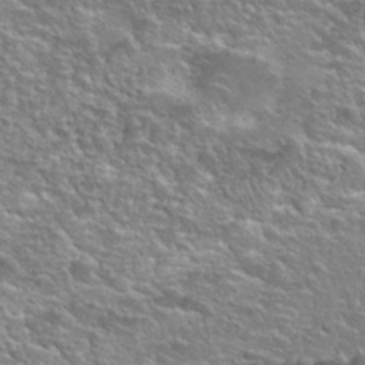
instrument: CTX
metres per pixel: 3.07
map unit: Nhu
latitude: 26.2145
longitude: -50.0633
